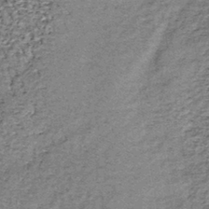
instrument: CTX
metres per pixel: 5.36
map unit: lHb
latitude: -38.9352
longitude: 66.4062
